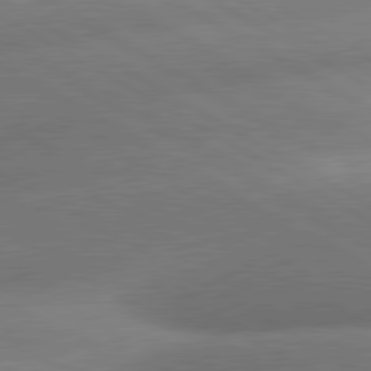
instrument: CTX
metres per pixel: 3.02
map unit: lApd
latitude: 80.5168
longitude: -162.9325
